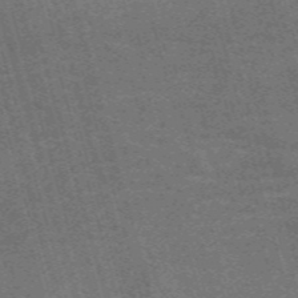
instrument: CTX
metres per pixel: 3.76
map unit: Nve
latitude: -59.3131
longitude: 64.0094
